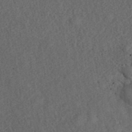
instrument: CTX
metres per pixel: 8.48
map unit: ANa
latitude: 39.8205
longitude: 18.4440
